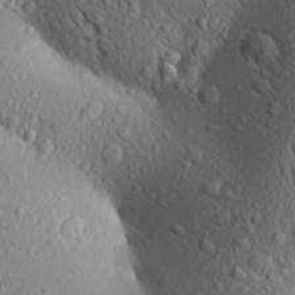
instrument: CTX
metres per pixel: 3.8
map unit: Aa
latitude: 18.8758
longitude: -148.3656
